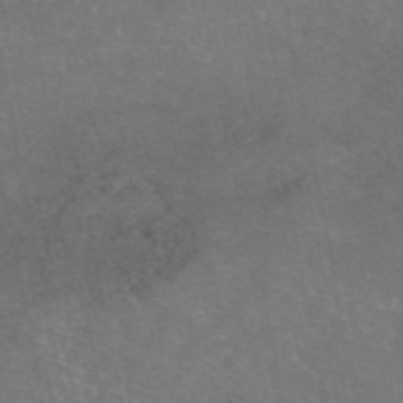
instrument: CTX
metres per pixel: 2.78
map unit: eAb
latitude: 46.8947
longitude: 105.8989
